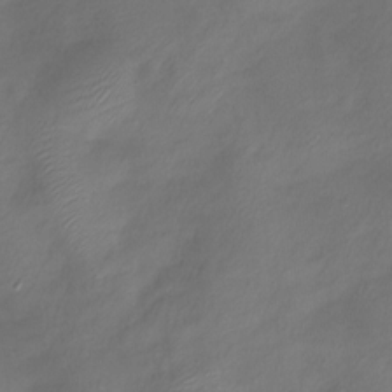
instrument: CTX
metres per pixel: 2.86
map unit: Htu
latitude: -13.8800
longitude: -44.9325
